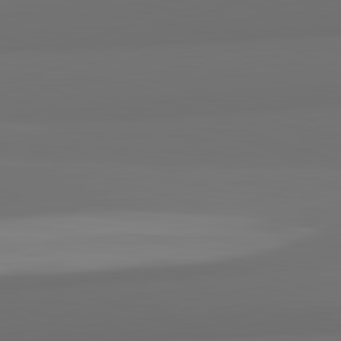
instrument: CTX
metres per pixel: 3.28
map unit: lApd
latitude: 82.6301
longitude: 166.4629
